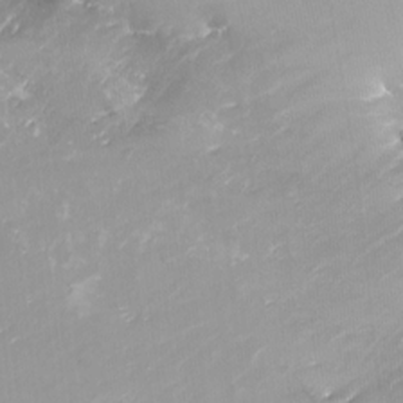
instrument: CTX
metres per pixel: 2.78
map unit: Nhu
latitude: -15.8801
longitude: -52.8380
